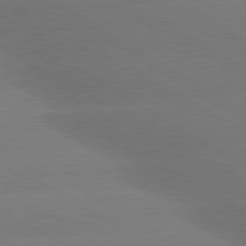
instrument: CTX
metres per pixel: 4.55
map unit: lApd
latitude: 80.4223
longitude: -149.3671
